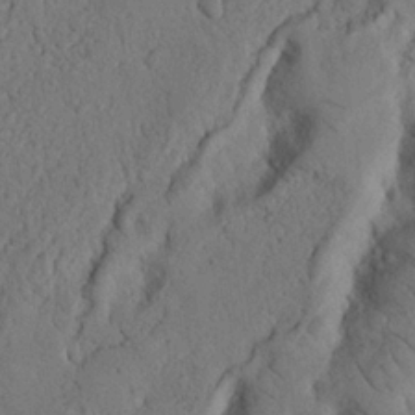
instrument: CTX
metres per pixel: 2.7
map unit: Nhu
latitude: 21.0081
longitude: -76.1955
